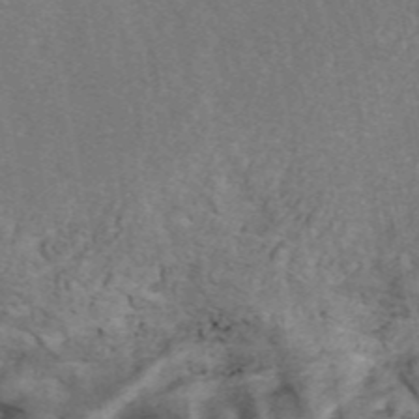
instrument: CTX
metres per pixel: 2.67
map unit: ANa
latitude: 44.9891
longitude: 30.0283
